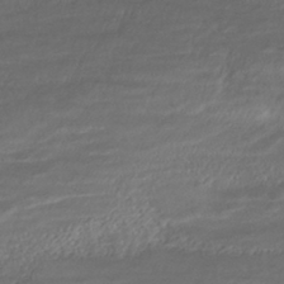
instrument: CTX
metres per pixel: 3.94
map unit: ANa
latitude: -42.3117
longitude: 108.8975
